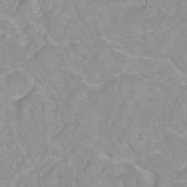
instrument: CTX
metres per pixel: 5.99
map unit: Hto
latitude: -6.8219
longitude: -47.2726
